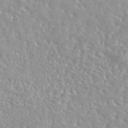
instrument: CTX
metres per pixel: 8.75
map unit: eAb
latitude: 44.8002
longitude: 114.1039
